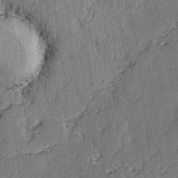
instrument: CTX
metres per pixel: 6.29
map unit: lAvf
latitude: -2.4628
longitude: -107.6316
